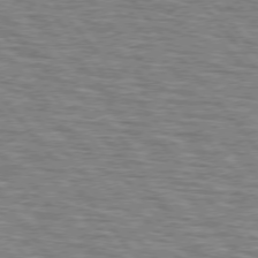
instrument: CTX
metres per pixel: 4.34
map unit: lApd
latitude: 75.6694
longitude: -76.3845
